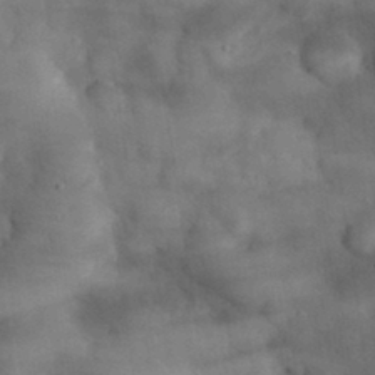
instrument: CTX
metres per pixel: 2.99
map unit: eHh
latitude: 31.7450
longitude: -70.5735
